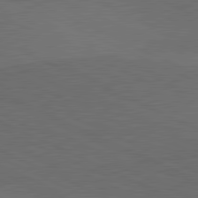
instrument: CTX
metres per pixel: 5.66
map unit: lApd
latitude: 81.5938
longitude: 148.7086
